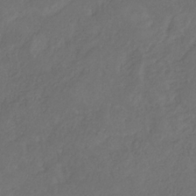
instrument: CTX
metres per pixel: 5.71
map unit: HNb
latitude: -31.0864
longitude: 62.5196
